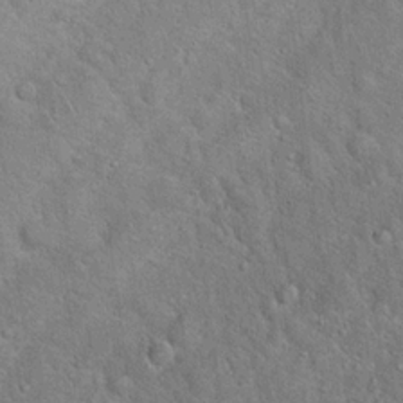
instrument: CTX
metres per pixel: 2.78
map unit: Hto
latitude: 18.9891
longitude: -51.4615
